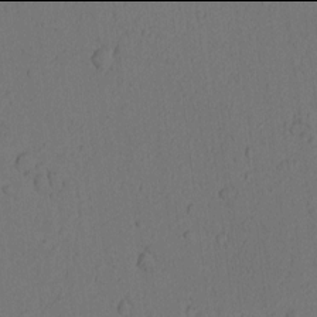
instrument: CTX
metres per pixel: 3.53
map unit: Nhu
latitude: -6.0094
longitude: -153.2159
